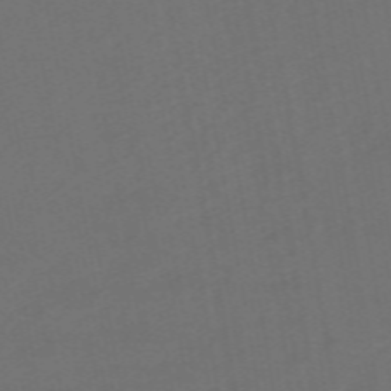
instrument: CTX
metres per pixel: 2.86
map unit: eHb
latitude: -49.9745
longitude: 83.9178
